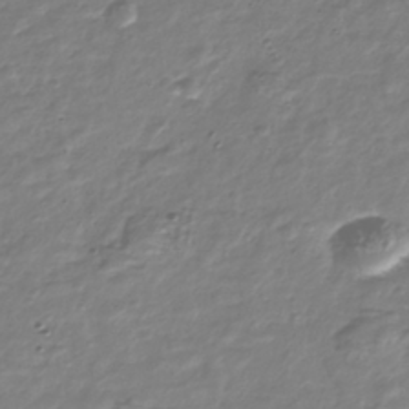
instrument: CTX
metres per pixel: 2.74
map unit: Nhu
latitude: -39.8045
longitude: -81.7072
